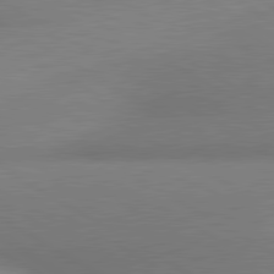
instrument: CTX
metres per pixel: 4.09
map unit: lApd
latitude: 80.7057
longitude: 130.7841
